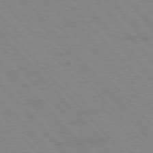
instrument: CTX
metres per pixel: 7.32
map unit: Hpe
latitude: 76.9136
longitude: -153.7639
